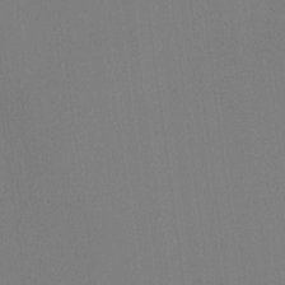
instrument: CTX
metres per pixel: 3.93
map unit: lHvf
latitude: 23.2726
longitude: 140.8408
